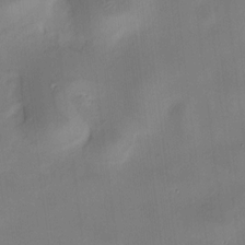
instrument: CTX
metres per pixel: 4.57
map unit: HNhu
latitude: 8.8380
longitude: 9.9367
